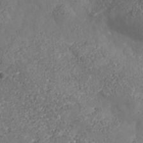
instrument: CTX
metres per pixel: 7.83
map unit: Nhe
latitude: -37.5399
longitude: 138.7841
